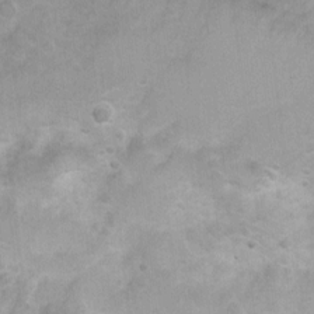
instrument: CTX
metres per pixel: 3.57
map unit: Ht
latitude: 3.7071
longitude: -27.0081
